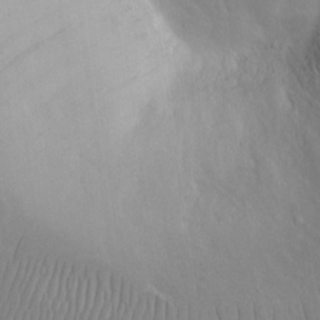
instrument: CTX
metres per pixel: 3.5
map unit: eHh
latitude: 15.2726
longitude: -71.2915
